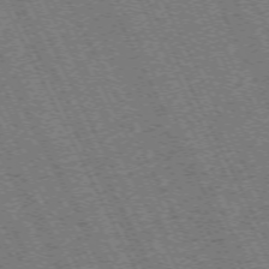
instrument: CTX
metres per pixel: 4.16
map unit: Hpe
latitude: -71.3699
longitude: 10.2551
